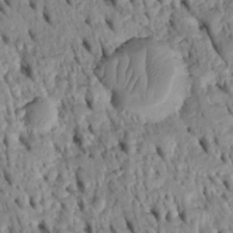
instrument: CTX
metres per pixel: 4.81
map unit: Htu
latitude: -4.7085
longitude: 152.8974
